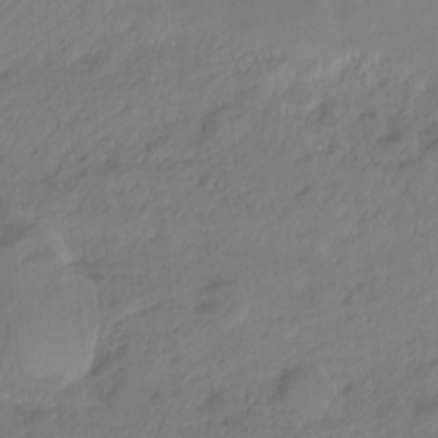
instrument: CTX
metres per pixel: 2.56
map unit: Hto
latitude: -13.1809
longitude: -42.1956
